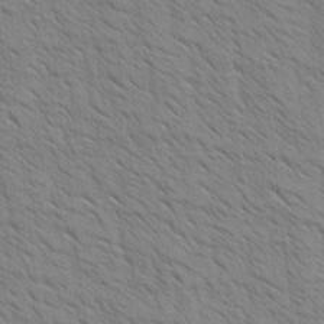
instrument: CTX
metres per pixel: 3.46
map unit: Htu
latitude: -3.6910
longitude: 170.4629
